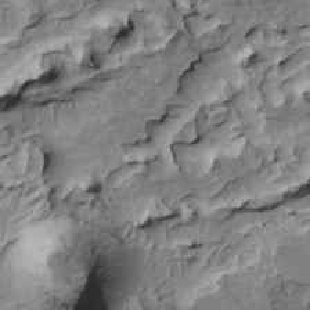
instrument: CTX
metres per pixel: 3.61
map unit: Htu
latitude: -1.5399
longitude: 148.6708
